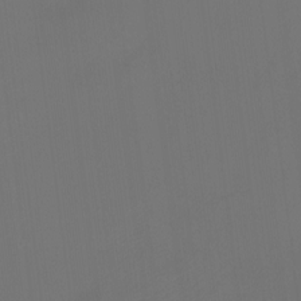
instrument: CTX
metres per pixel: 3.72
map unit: Htu
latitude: -13.4832
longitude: -48.5735
